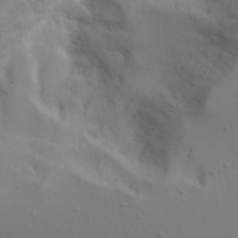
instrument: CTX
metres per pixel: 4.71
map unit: Aa
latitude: 18.2900
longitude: -125.8394
